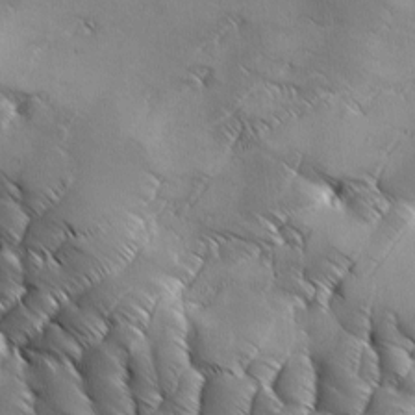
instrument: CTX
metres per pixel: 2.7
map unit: Ave
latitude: 1.4048
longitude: -114.0822
